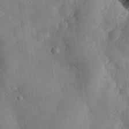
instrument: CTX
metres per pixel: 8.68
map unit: eHh
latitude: 30.1200
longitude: -76.6301
